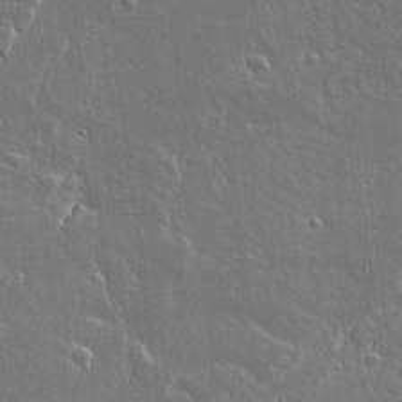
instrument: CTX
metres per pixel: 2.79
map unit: lAvf
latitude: 15.8206
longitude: -128.5923
